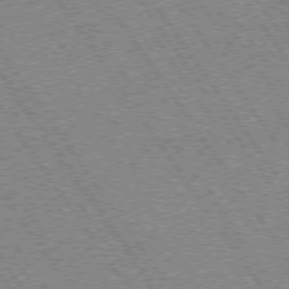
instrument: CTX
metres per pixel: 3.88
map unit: Hpe
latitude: 73.3860
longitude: -141.9339
